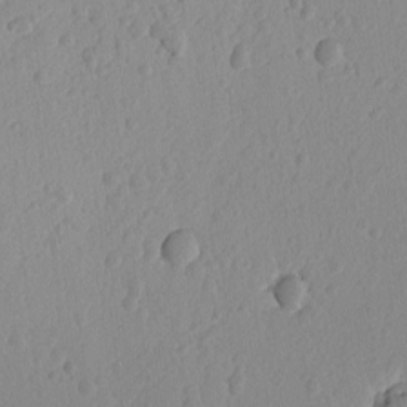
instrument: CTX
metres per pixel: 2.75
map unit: lAvf
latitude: -9.0297
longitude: -119.8583
